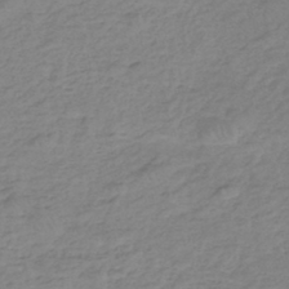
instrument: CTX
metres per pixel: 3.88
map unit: eHh
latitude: -44.6519
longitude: -29.4048
